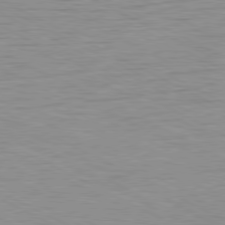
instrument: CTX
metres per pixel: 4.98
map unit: Ap
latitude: -81.0487
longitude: -86.2144
